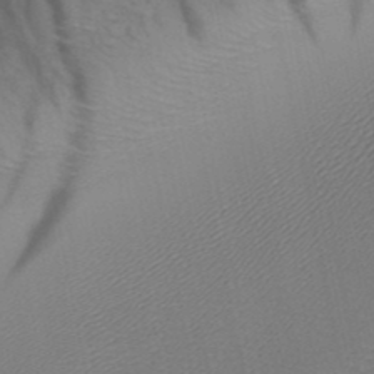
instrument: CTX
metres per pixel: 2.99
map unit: HNb
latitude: -49.5022
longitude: -51.9528
